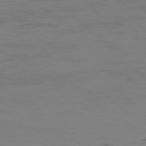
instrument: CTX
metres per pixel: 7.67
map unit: Ap
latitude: -76.5574
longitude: -67.8961
